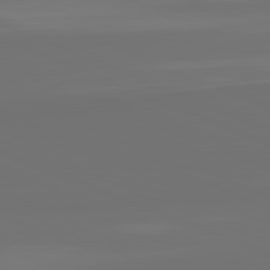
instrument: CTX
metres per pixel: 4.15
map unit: lApd
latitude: 82.1766
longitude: 155.3510
